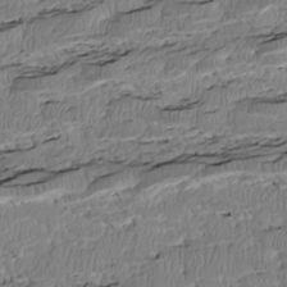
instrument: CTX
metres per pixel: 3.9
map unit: Htu
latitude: 2.9891
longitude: 149.2943
